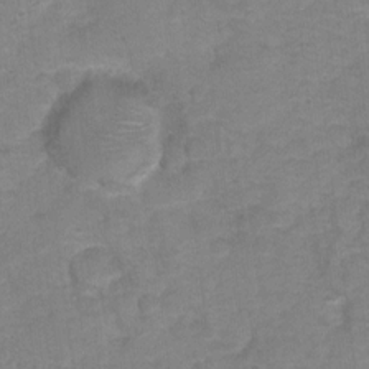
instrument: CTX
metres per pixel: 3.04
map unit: Hto
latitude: 5.4804
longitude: -31.5183
